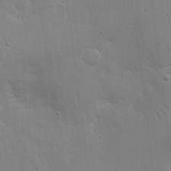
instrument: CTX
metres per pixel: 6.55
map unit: Nhu
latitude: 16.9136
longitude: -75.0647
